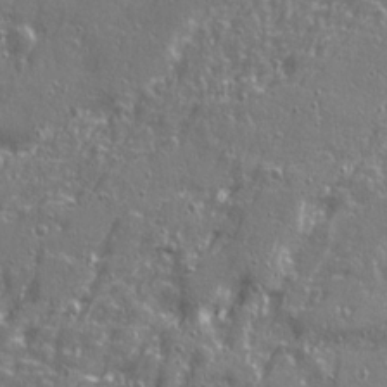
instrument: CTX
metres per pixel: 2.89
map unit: Ave
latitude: 22.4223
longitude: -133.0458
